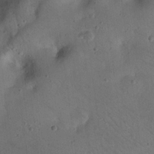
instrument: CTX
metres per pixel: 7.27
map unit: eHh
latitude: 23.0269
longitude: -68.9514
